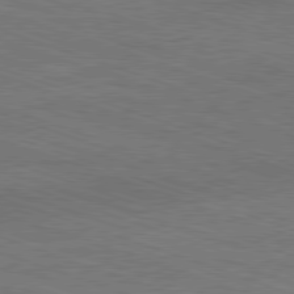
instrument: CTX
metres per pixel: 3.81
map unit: Ap
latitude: -81.5966
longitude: -73.2726
